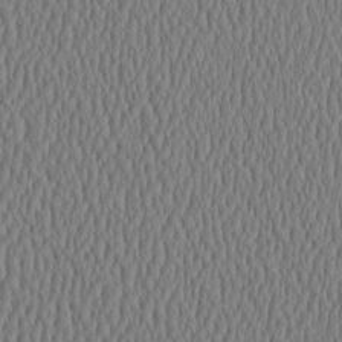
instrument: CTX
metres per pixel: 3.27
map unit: HNhu
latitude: -3.7288
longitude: 13.5210
